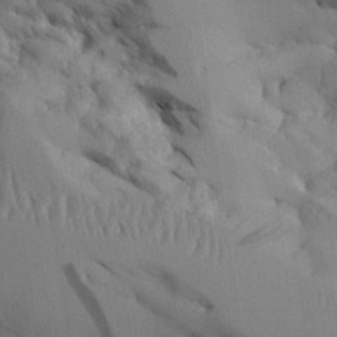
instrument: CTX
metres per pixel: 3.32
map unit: Aa
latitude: 26.2145
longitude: -129.3482
